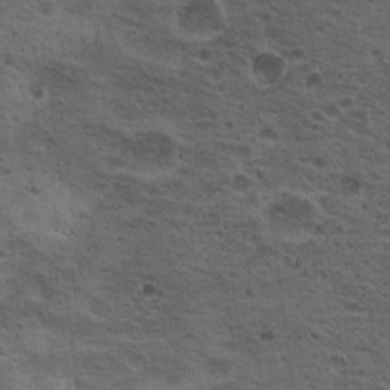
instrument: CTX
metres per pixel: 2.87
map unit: Nhu
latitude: 19.8016
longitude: -31.5938
